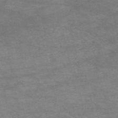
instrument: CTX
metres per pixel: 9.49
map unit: HNb
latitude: -54.2929
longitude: -44.6490
